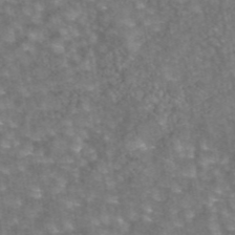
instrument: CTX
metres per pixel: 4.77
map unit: eAb
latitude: 44.2522
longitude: 106.2173
